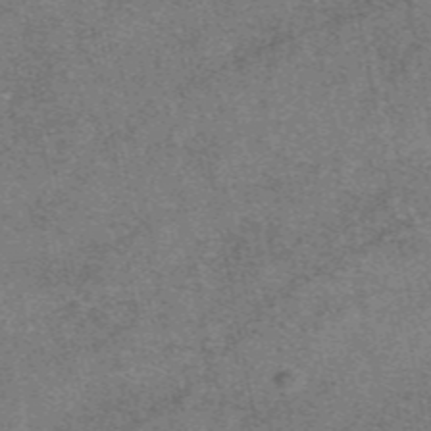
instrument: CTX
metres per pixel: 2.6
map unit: eAb
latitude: 47.8773
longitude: 106.6141
